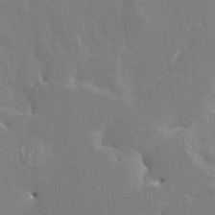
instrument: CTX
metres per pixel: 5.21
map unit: HNhu
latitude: 4.9703
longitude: 4.0472
